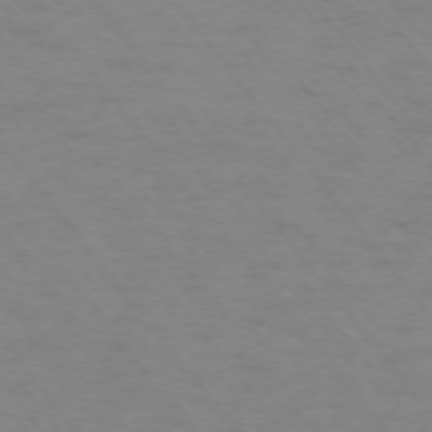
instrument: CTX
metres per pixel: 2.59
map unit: Ap
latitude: -75.6155
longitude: -70.0822
